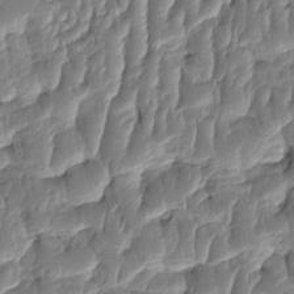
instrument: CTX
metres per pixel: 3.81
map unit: HNhu
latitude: -1.6911
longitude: 14.5574
